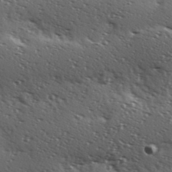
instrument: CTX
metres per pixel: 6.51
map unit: Hve
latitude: 24.0822
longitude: -96.6112
